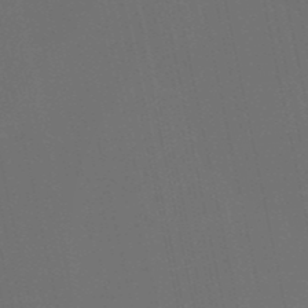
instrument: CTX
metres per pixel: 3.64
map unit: eHb
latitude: -50.9731
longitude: 70.5196
